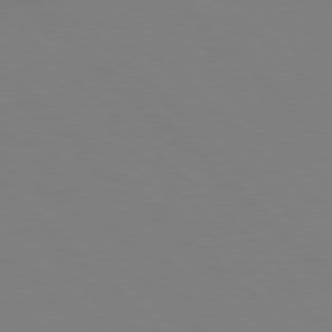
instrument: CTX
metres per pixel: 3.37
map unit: Hpe
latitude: 78.1389
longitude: -164.0633
